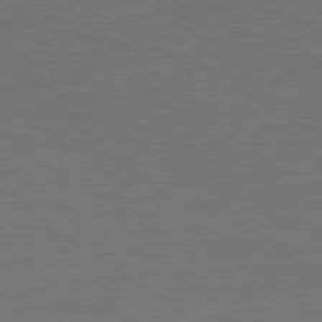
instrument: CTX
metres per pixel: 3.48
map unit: Ap
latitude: -78.7463
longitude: -79.4427
